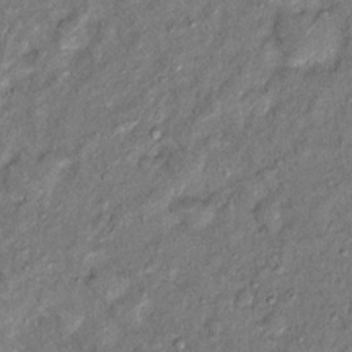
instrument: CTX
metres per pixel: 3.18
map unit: Hto
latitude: 14.4979
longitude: -33.9150
